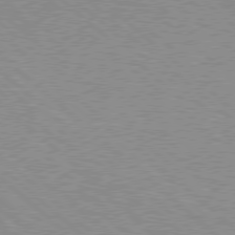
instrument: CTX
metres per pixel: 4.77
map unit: Hpe
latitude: 77.7071
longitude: -154.3278
